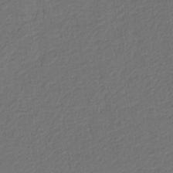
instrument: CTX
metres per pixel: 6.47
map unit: eHb
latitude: -30.4440
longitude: 70.0094
